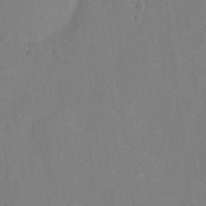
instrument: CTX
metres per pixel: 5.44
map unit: Ht
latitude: -10.8975
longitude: -23.8205
